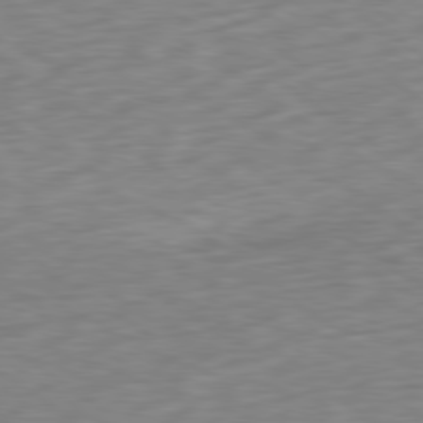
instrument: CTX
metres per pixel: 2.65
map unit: Ap
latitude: -80.3118
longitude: -70.0633
